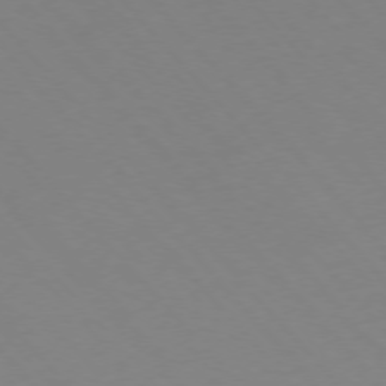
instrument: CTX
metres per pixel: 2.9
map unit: Hpe
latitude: -76.3684
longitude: -19.5371
